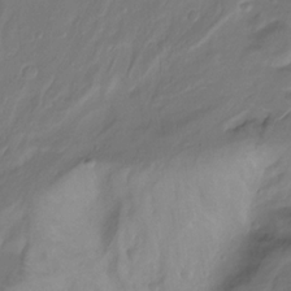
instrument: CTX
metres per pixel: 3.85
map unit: Nhu
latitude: -13.1809
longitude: -62.3656
